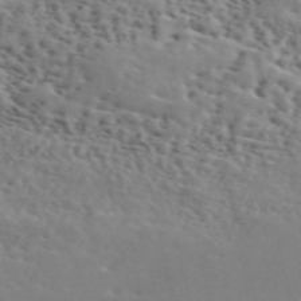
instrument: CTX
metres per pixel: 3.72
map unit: ANa
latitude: 50.0822
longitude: -81.5938
